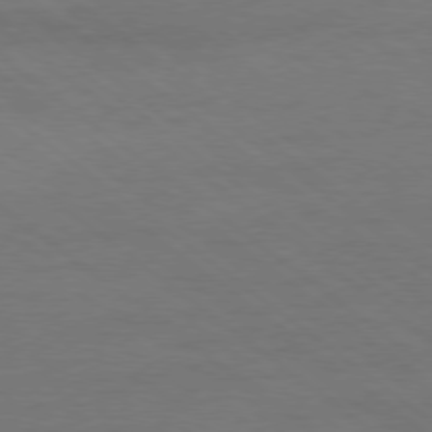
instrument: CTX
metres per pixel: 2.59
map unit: Ap
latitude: -79.0108
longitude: -54.5168
